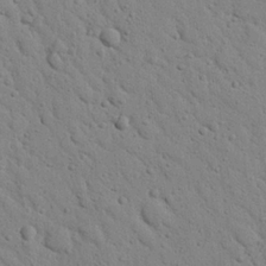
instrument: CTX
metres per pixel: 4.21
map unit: Nhu
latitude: 22.7057
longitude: -76.8758
